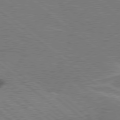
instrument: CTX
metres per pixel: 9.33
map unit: Hpe
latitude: 78.3845
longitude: -153.4427
